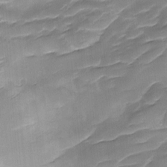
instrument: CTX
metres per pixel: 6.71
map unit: Ave
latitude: -8.7463
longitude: -122.8380
